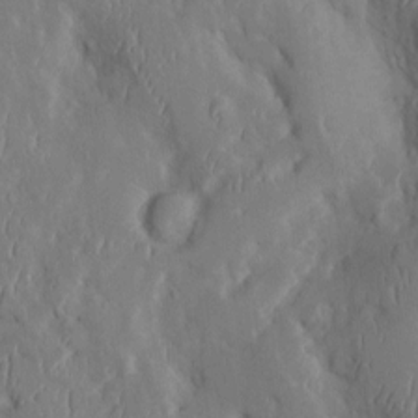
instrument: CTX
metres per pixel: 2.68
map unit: Htu
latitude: 0.4034
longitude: 148.4440
